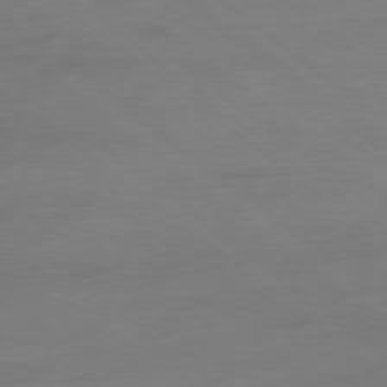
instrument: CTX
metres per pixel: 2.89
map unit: Ap
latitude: -78.5195
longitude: -55.9339
